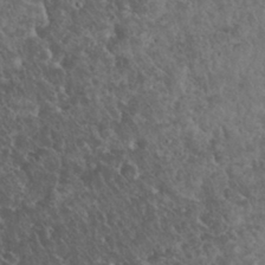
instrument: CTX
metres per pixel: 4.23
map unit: eHh
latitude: 33.7072
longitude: -65.1214
